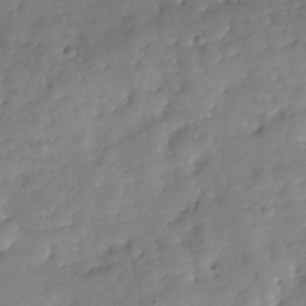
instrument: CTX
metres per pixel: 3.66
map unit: Hve
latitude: -29.7856
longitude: 94.6329
